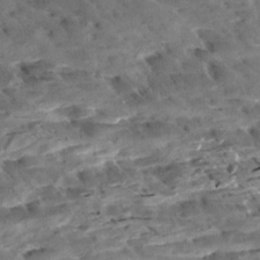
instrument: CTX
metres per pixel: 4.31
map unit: Aa
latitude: 10.1956
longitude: -140.8380
